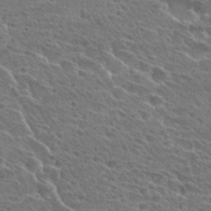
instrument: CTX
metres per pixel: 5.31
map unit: Hto
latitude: 27.4804
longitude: -39.4048
